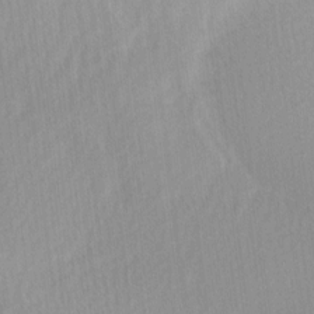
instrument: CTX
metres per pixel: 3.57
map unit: Ave
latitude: 11.5182
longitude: -107.0647
